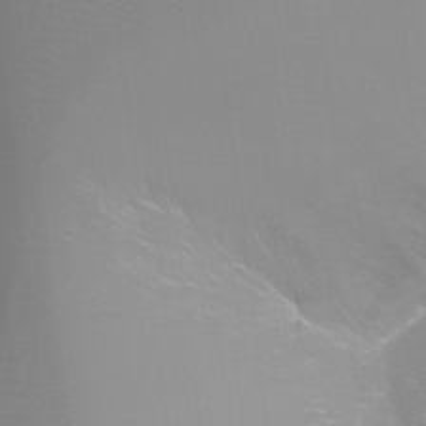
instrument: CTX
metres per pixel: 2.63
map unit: Ht
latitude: -6.3117
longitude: -29.5560
